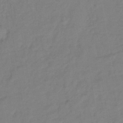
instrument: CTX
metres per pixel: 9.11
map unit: lHb
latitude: -42.1038
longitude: 74.5952
